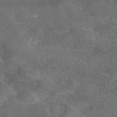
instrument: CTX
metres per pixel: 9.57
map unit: eAb
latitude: 46.7058
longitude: 117.8044
